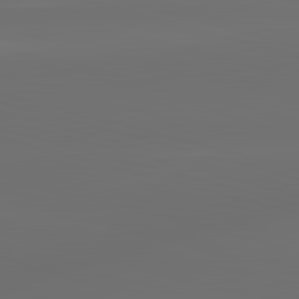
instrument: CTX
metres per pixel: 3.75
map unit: lApd
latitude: 83.4993
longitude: -134.0633
